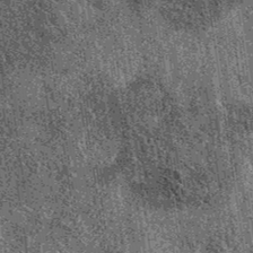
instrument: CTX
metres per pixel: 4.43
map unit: eAb
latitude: 36.8191
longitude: 107.5021
